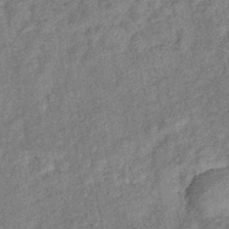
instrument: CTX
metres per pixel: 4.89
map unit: eHb
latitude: -39.9178
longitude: 78.0472
